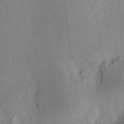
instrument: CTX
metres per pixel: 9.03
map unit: HNhu
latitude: 8.7813
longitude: 13.7856
